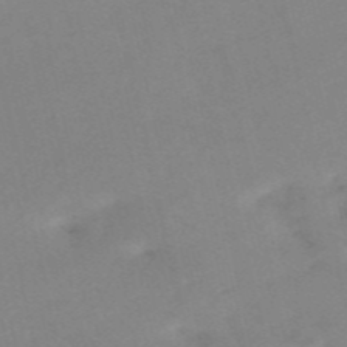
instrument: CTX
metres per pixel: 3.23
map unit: HNb
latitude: -54.6519
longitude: -45.7827
